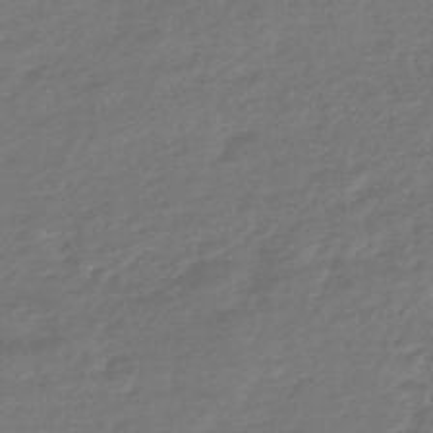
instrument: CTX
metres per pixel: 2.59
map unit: HNhu
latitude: -46.4062
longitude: 89.9367
